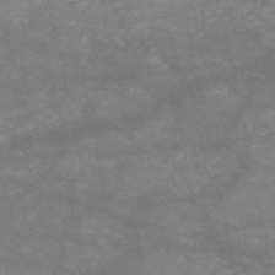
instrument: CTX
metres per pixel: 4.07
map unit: HNb
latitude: -53.6344
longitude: -41.5749
